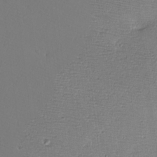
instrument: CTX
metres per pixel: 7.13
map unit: eHh
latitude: -8.0094
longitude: -70.8380
